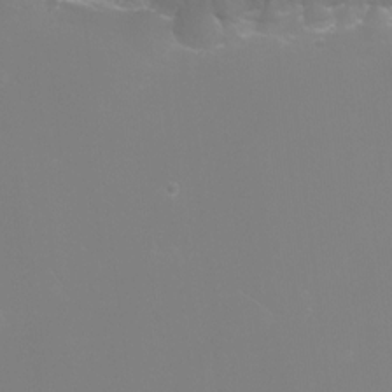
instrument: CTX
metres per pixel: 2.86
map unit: Ht
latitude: -6.9352
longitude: -29.5938
